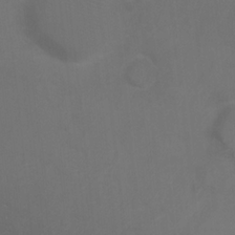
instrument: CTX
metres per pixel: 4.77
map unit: Ht
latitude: 1.5182
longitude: -32.9325
